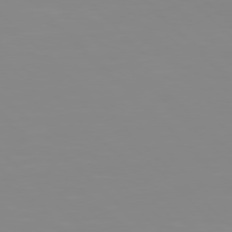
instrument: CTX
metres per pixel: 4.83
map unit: Hpe
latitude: 77.3103
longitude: -173.1781
